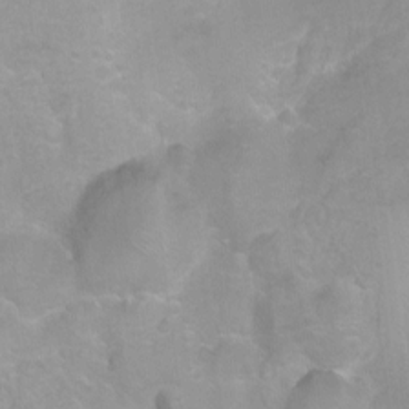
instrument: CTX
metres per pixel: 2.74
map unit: Ht
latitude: -8.5196
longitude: -35.4615
